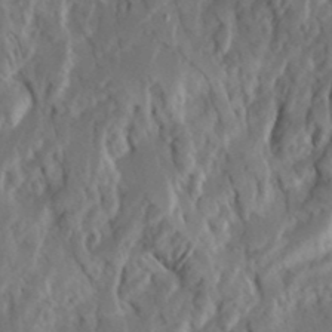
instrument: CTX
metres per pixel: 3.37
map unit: Ave
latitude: 23.1781
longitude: -131.1970
